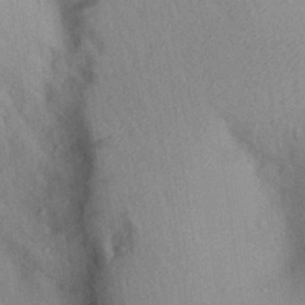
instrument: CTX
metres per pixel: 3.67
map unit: Aa
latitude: 28.5734
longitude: -145.8394
